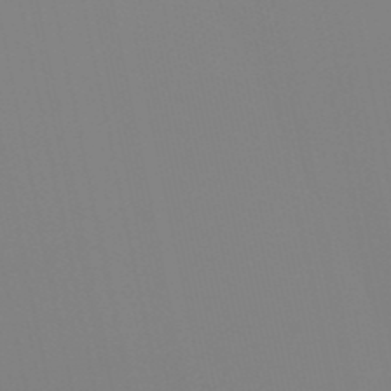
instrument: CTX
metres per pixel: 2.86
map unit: eHb
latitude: -50.9164
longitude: 76.1795
